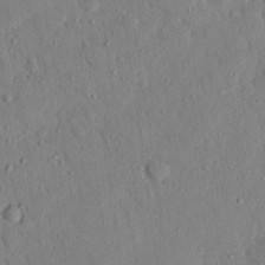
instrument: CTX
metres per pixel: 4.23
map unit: eHh
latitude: 25.6127
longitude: -80.1767
